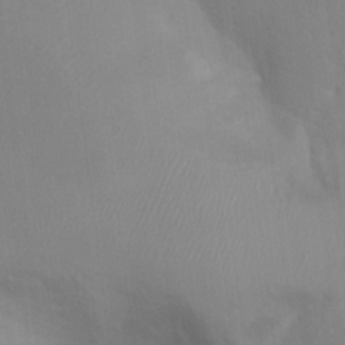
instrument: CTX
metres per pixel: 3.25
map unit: Nhu
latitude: 13.0648
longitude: -28.0444
